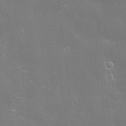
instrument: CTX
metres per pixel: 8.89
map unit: Hve
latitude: -11.0675
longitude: 174.4251
